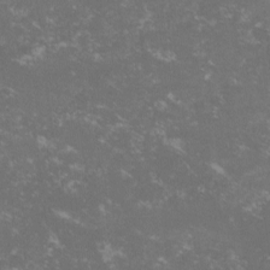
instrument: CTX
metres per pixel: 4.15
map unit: lHvf
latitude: -14.3496
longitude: -99.2536
